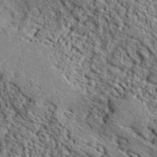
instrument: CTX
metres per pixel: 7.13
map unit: lHvf
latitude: 41.4615
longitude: -88.9703
